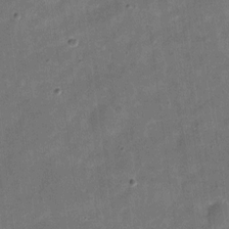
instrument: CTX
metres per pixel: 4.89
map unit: eHh
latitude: 4.5546
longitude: -66.7624
